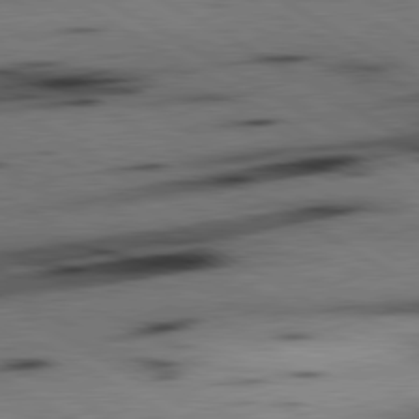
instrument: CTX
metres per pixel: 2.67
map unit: lApd
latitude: 80.1956
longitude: 162.9730
